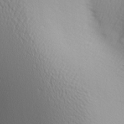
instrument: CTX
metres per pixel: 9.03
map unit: lAa
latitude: -5.0486
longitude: -122.0822
